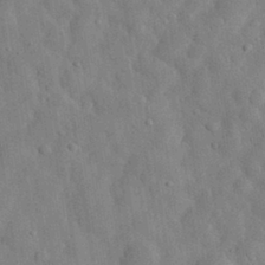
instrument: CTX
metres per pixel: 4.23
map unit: eHh
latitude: 32.0633
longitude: -74.1011
